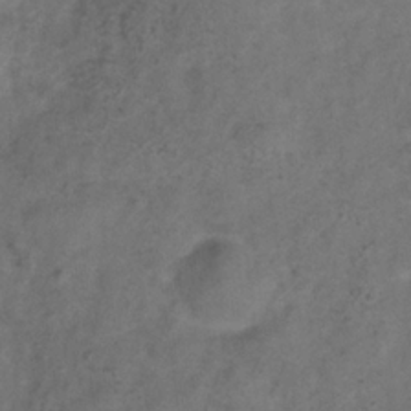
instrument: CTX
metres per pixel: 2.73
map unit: Hve
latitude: -33.0676
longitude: 89.5966
